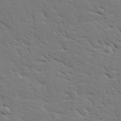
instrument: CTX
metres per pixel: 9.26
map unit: lHvf
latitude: 25.8961
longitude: 143.4265
